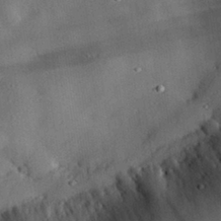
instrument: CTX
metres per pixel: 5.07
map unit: lHvf
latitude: 32.0444
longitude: -84.4790
